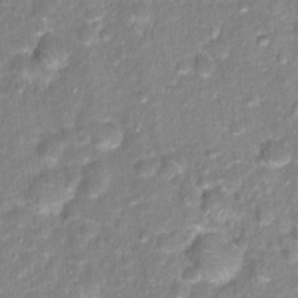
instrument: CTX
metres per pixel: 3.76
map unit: Hto
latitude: 16.4412
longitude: -40.0822
